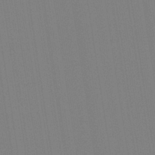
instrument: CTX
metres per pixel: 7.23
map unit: Aa
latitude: 33.3104
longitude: -142.9892
